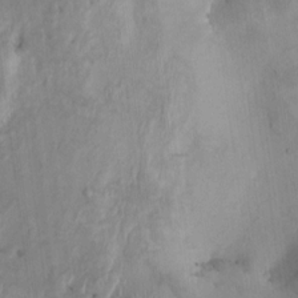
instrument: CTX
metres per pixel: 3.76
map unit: HNhu
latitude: 3.6883
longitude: -5.8583
